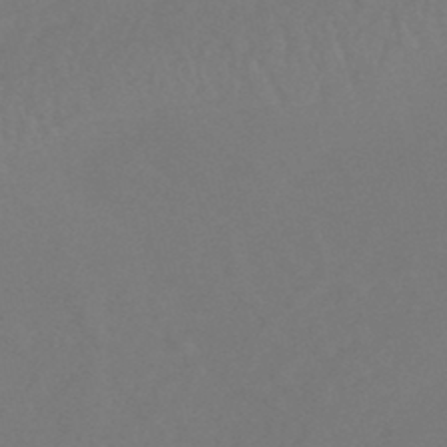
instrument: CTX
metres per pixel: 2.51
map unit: eHb
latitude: -46.2928
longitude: 87.5777
